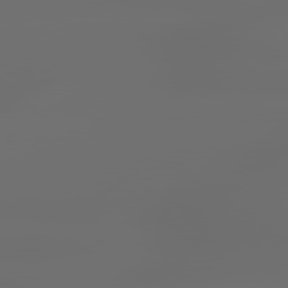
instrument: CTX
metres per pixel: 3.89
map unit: lApd
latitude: 79.5938
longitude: -138.8947
